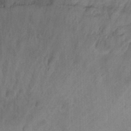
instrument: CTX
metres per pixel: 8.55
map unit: Hto
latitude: 36.0822
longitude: -46.5357
